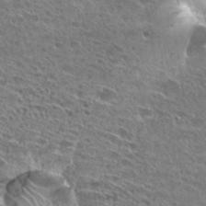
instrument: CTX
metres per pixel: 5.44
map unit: Hto
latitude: 27.1403
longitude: -44.0822
